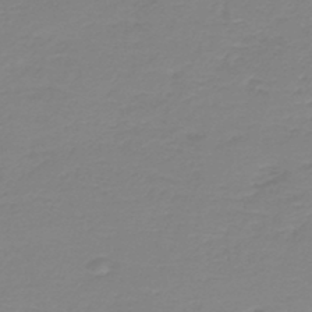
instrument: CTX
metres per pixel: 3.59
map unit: HNb
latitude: -44.9920
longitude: 53.5210
